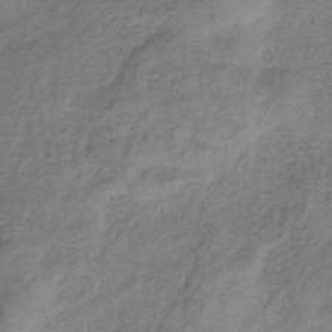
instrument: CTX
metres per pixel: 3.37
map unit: HNb
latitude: -33.2187
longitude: 59.9367
